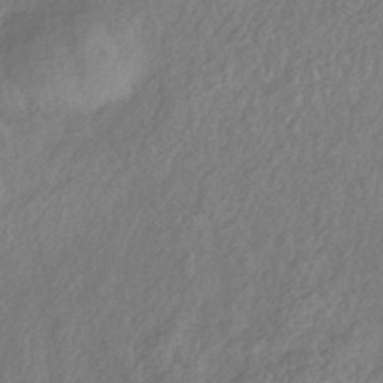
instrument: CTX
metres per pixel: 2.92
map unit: eHb
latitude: -42.3306
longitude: 84.4062
